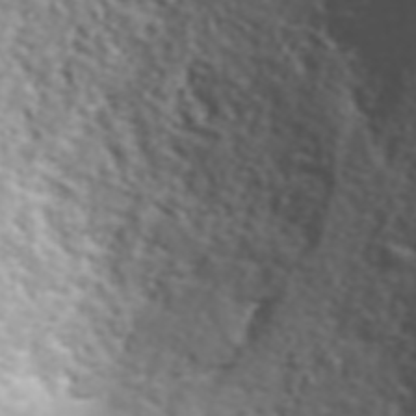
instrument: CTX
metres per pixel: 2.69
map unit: ANa
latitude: 40.0633
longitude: 24.3495
